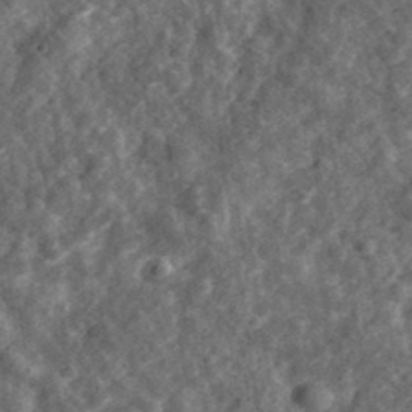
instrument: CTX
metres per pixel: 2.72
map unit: eHh
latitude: 34.6490
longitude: -79.0648
